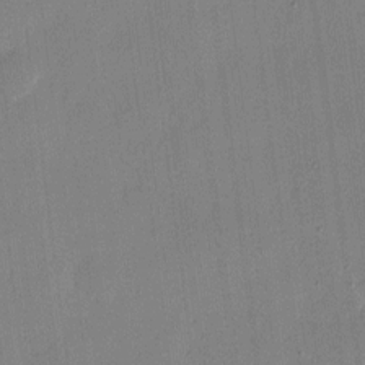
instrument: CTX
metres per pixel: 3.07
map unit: eHh
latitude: 8.4034
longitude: -68.4979
